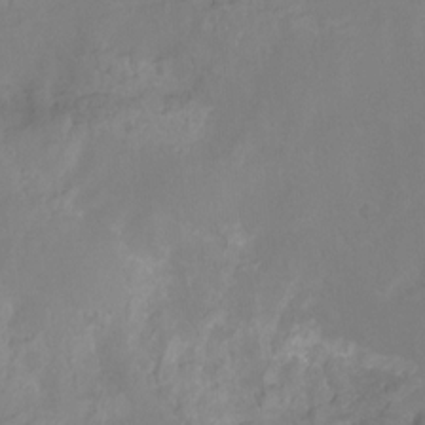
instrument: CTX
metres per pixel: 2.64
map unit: Hto
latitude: -13.7667
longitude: -43.1025
